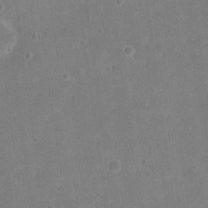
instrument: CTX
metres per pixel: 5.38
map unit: eHh
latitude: 20.5168
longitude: -65.1214
